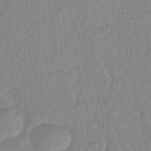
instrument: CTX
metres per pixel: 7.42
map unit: eHb
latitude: -45.6344
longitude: 85.3698
